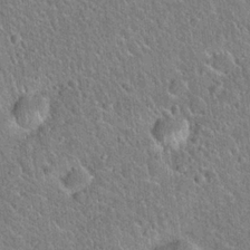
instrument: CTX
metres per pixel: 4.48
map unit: Hto
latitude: 21.0081
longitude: -51.3103
